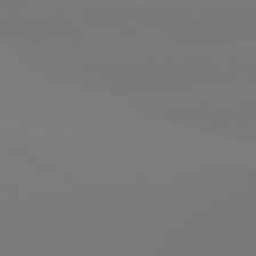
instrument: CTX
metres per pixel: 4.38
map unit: lApd
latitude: 80.7624
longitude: -156.8191
